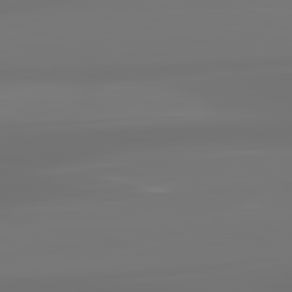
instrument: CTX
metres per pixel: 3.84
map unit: lApd
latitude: 83.3292
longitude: -130.5735
